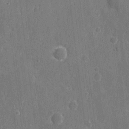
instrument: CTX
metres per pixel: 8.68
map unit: eHh
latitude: 6.2522
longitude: -67.8772
